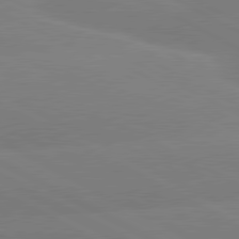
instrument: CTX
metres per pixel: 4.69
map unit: lApd
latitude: 80.5546
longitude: -147.8395
